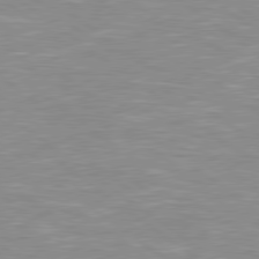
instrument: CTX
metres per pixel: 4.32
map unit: Hpe
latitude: 79.0459
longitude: -121.6127
